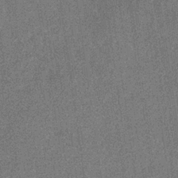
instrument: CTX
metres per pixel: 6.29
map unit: eHb
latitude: -31.1998
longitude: 67.7100
